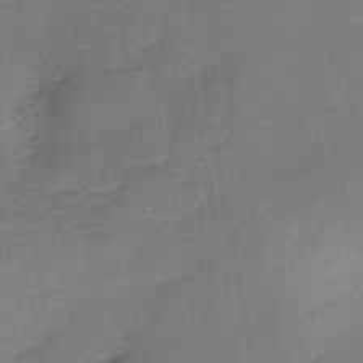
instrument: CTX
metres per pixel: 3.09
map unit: HNb
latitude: -45.7289
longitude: -37.2726
